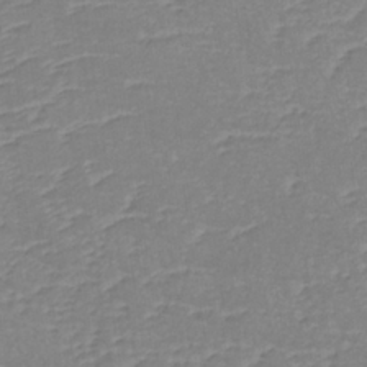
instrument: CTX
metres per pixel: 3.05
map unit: lHb
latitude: -35.8233
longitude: 72.4818
